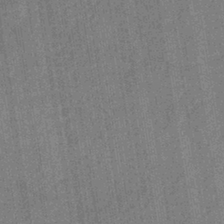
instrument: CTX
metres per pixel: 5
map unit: eHb
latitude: -38.4818
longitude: 80.9731
